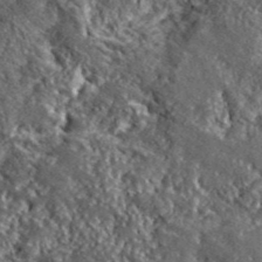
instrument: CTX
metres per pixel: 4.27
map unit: lHvf
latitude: 42.1011
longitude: -89.4427
